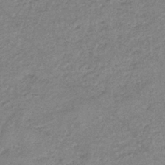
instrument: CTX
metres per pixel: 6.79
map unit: eHb
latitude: -38.1606
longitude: 78.2928
